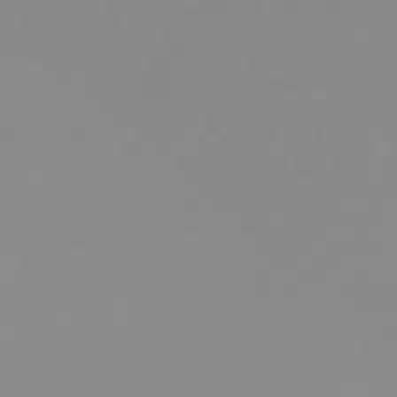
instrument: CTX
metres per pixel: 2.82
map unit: HNb
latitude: -56.1039
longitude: -45.9150
